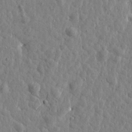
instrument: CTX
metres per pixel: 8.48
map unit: Htu
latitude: 1.7071
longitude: -178.9892
